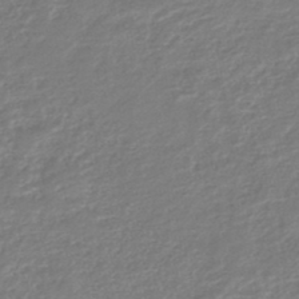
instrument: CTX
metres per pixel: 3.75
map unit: lHb
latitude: -45.8800
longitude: 73.6344
